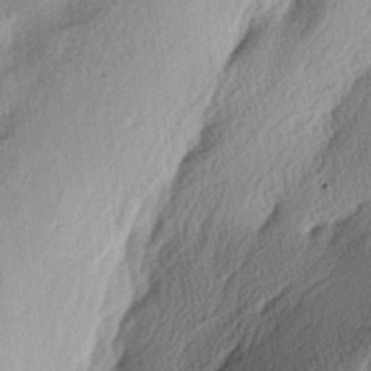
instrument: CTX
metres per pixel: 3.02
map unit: lAa
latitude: -4.3117
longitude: -124.6868
